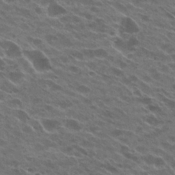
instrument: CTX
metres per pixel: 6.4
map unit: Hto
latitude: 25.8961
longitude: -42.7624
